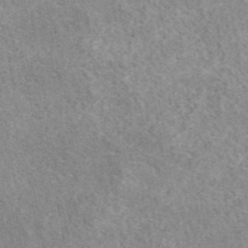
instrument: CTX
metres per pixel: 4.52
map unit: ANa
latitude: 41.0269
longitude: 18.2173
